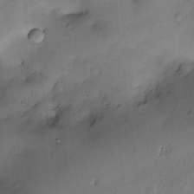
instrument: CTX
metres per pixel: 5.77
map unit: Nve
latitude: -22.5763
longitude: -138.2522
